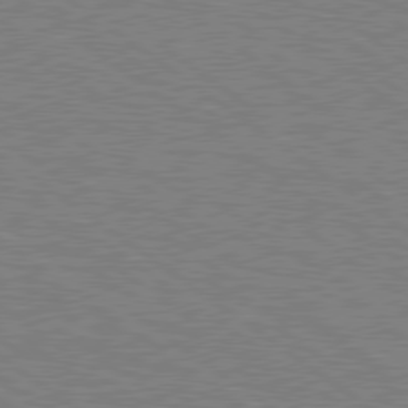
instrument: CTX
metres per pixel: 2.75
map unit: Hpe
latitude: 78.8380
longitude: -164.5357
